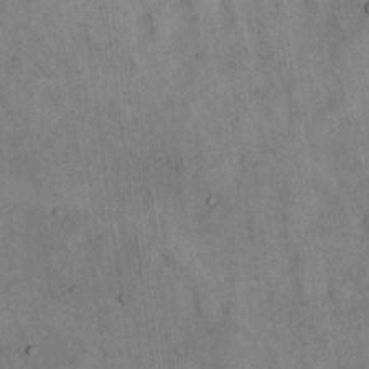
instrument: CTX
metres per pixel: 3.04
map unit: eHh
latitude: 19.1403
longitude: -61.8583
